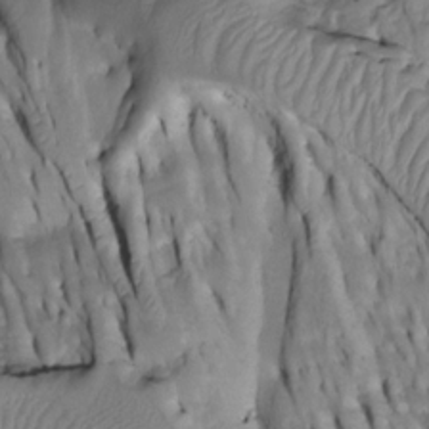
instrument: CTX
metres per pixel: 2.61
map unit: Htu
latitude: -2.9541
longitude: 149.8801
